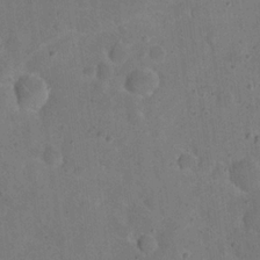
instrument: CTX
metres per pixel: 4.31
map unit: eHh
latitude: 20.4412
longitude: -62.1011
